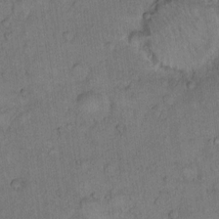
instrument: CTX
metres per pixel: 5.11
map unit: Hto
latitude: 11.8961
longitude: -58.1389
